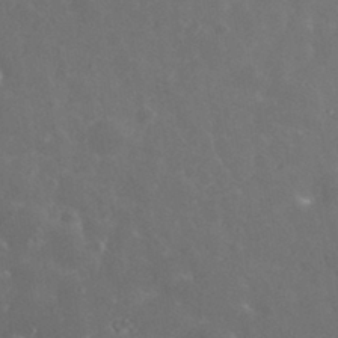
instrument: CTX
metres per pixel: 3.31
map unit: eHh
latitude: 33.1214
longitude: -61.4237
